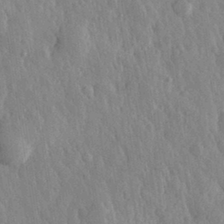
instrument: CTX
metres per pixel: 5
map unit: eHh
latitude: 31.5371
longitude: -79.7639
